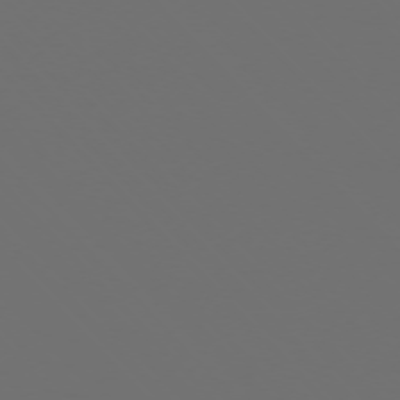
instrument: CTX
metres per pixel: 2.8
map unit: Ap
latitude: -75.6911
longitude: -75.5371
